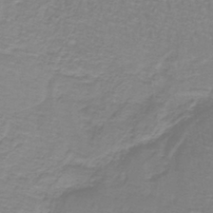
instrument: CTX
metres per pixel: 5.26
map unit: lHb
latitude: -40.6518
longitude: 56.9730
